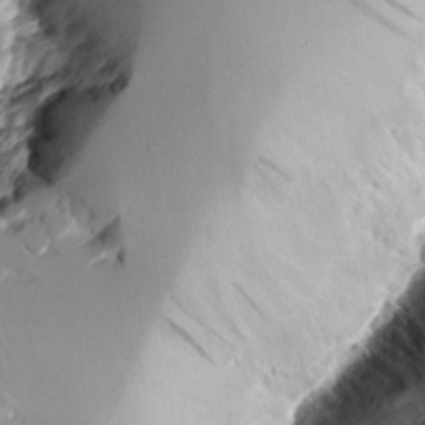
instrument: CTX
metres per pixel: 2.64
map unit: Aa
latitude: 11.9339
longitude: -126.4979
